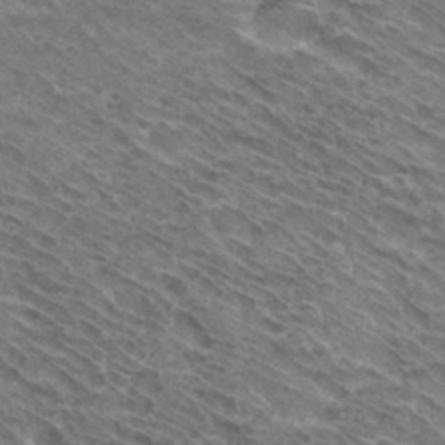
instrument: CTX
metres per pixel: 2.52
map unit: Hto
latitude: 30.8758
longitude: -45.0836
